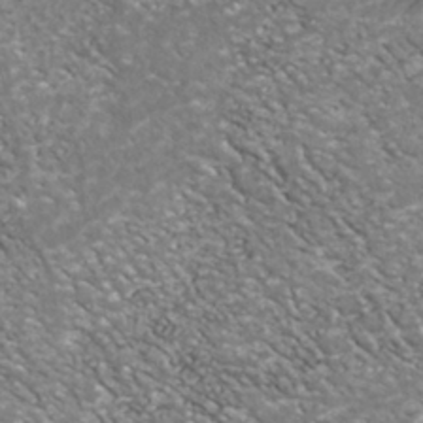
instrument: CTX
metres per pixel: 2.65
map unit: Nhu
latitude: -38.9542
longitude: -81.4993
